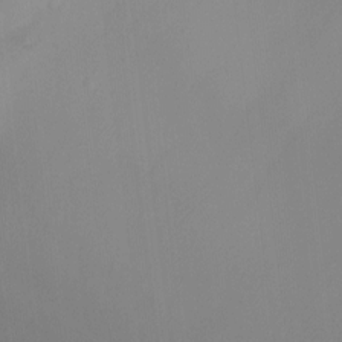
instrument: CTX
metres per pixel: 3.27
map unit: Ht
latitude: -8.1228
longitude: -30.4790
